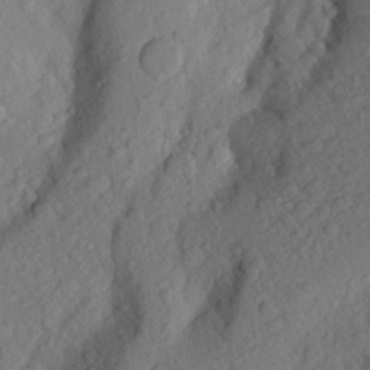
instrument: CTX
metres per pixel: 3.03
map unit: Aa
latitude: 25.8583
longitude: -147.3104
